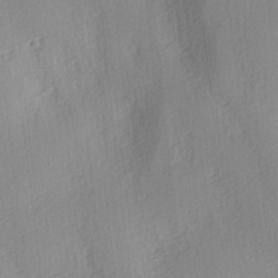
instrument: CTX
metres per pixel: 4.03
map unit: lAa
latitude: 3.8016
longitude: -112.1011
